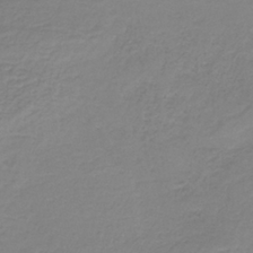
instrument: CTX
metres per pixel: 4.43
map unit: HNb
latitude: -33.7478
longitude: 53.6721
